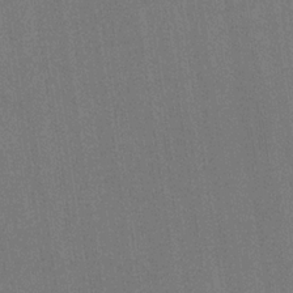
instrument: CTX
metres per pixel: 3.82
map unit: HNb
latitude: -32.1039
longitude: 57.7666
